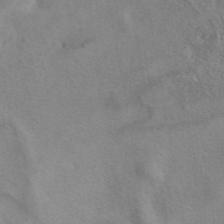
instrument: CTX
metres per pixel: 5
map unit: eAb
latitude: 41.0458
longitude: 108.1039
